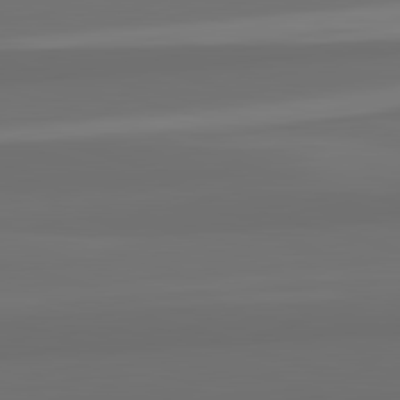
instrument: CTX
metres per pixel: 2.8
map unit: lApd
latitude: 82.8569
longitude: 164.0283
